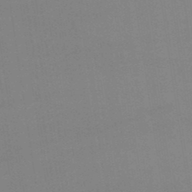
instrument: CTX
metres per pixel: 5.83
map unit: lHb
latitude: -47.6533
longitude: 67.2565
